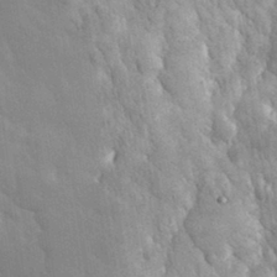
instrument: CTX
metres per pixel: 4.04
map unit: eHh
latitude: 32.2334
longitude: -70.0444
